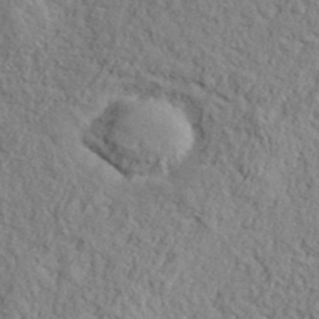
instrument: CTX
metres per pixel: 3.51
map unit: eHh
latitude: 37.8772
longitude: -81.7827
